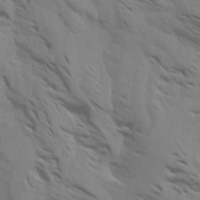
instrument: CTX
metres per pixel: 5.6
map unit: Aa
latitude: 18.5923
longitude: -145.1214
